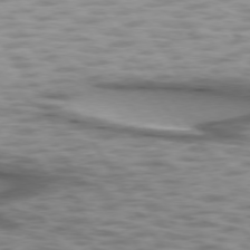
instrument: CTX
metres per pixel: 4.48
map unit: lApd
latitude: 74.9136
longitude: -50.5923
